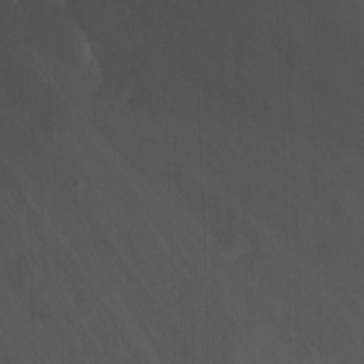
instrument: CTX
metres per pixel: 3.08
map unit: Nhu
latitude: -7.2943
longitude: -45.2915
